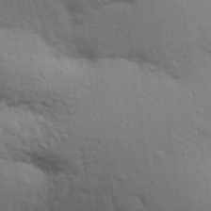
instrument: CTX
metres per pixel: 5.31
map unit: Aa
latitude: 29.9717
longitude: -147.2537
